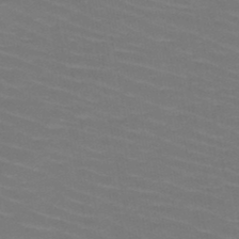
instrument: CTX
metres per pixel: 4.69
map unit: HNb
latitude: -47.6155
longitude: -45.4804
